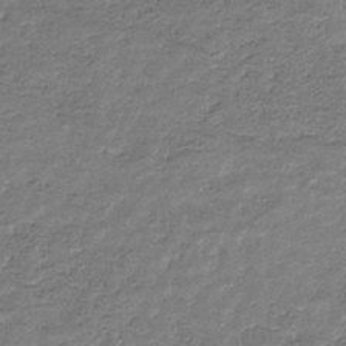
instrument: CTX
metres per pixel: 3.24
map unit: eHb
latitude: -34.7463
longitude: 77.4643
